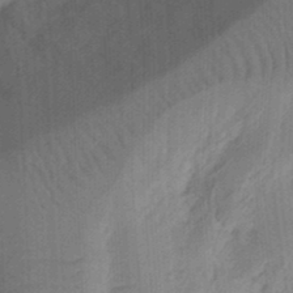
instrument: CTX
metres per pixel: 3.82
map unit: Ht
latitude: 12.1389
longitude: -74.8002
